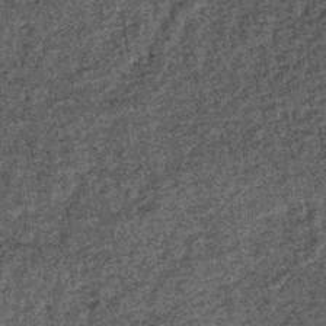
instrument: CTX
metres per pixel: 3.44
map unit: lHb
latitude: -39.2754
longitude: 65.7289
